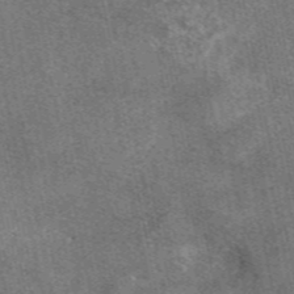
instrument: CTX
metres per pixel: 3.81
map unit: eAb
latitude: 47.8395
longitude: 121.1053
